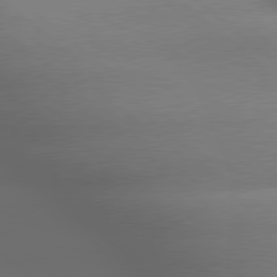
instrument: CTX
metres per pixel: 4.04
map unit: lApd
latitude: 79.3293
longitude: -163.8017
